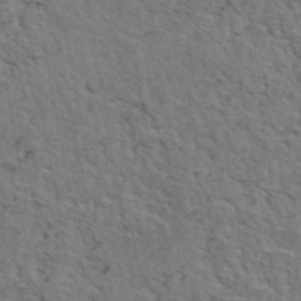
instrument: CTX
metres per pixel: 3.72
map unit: eAb
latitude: 44.9136
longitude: 113.4455
